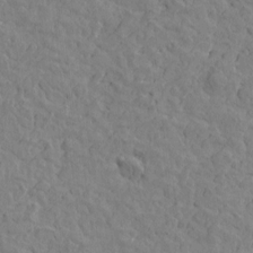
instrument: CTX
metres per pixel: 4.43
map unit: Htu
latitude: -2.4251
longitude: -175.4993
